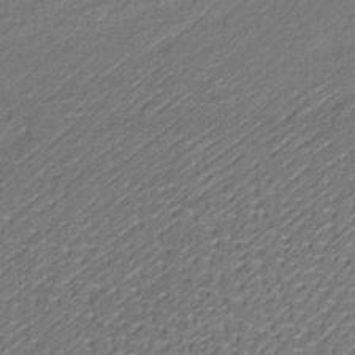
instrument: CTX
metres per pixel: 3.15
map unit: lHb
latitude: -35.6911
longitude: 63.6155
